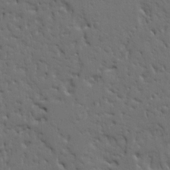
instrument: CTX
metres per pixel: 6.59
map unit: Ht
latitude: 9.8206
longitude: -77.5560
